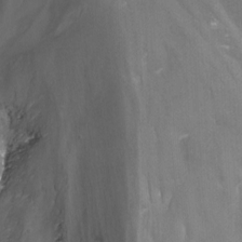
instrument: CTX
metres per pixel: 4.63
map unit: Nhu
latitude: -13.7856
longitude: -65.7639
